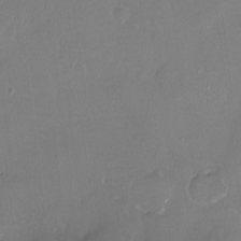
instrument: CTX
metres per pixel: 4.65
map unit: Ht
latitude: -16.1795
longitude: -40.9135
